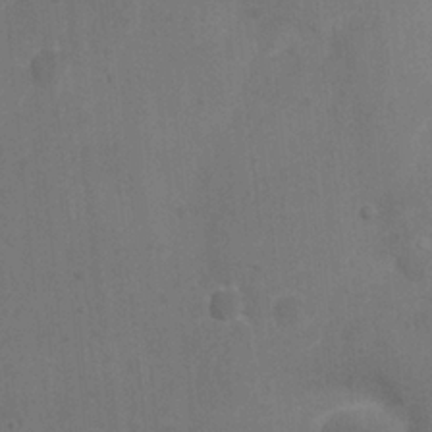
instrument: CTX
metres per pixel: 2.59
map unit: Nhu
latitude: 6.3845
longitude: -24.2333
